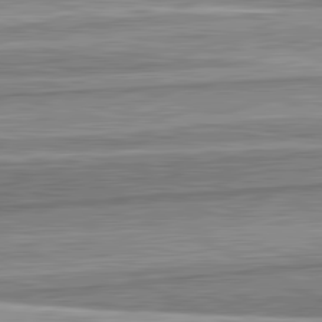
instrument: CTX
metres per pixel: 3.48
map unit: lApd
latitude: 82.7057
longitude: 167.5021
